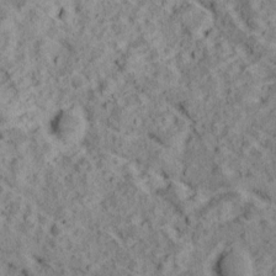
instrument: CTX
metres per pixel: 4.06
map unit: Ave
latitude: 18.5923
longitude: -134.2711
